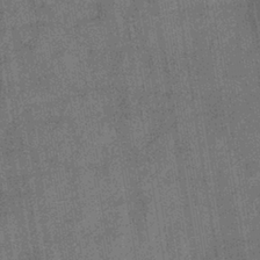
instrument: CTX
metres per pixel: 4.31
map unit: eHb
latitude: -38.0094
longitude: 80.8597
